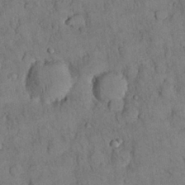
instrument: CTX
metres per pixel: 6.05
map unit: Nhu
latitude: 28.6679
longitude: -72.2523
